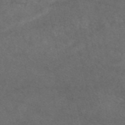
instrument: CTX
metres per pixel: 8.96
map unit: eAb
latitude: 47.7828
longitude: 112.3306
